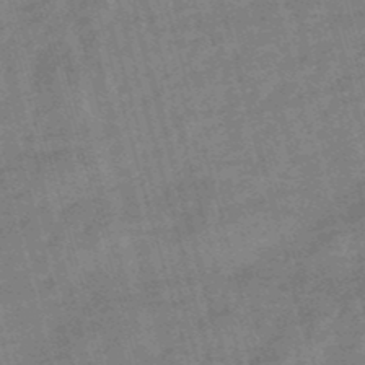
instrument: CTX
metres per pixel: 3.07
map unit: eHb
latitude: -49.3510
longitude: 76.9164
